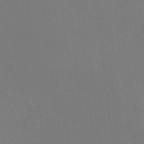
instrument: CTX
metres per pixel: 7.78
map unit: HNhu
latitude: -0.6519
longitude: -1.6127
